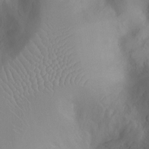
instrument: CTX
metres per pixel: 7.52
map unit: Ht
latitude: -7.2187
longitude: -23.5182
